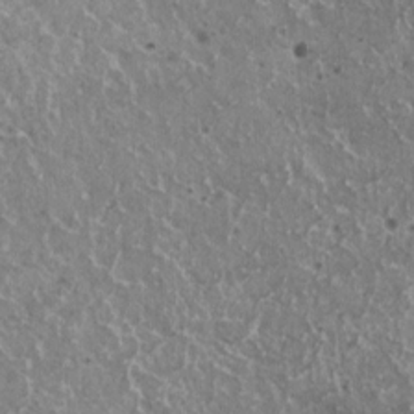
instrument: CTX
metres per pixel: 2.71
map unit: HNhu
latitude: 2.8002
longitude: 5.2376
